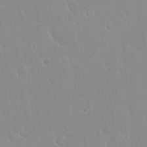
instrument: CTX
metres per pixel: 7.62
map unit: Hto
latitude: 17.2537
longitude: -57.9150
